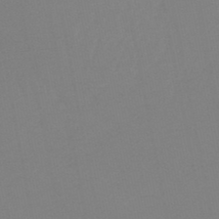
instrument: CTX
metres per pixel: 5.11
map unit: lHb
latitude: -45.4643
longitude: 67.1998
